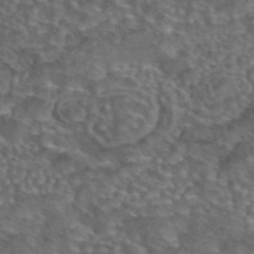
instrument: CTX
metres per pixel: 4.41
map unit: eAb
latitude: 43.9339
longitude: 104.5384
